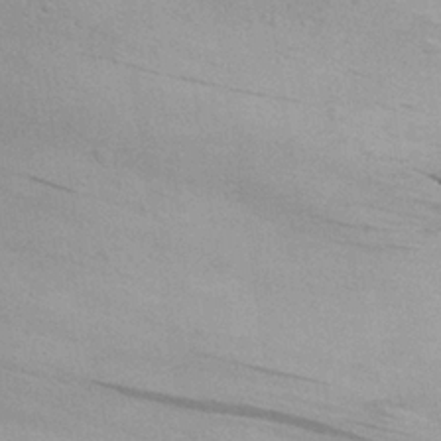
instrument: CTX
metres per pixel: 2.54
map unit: Nhu
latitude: 25.5182
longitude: -72.5357
